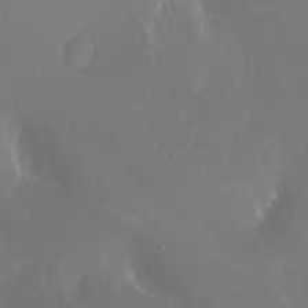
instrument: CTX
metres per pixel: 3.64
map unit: Ht
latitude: -2.7274
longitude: -60.5168
